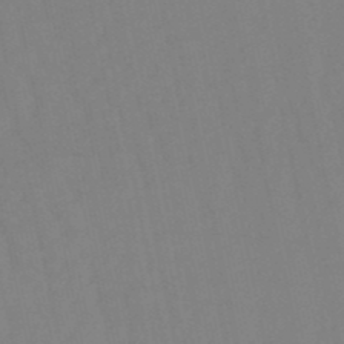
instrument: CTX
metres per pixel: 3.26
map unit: lHb
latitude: -50.1039
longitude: 71.2565
